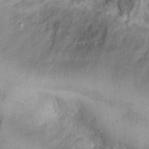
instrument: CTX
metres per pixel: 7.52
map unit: eHh
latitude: 13.7450
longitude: -62.8758
